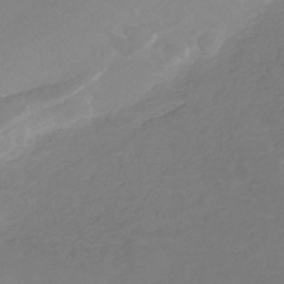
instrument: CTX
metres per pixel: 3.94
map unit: lHb
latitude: -31.5399
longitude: 63.8044
